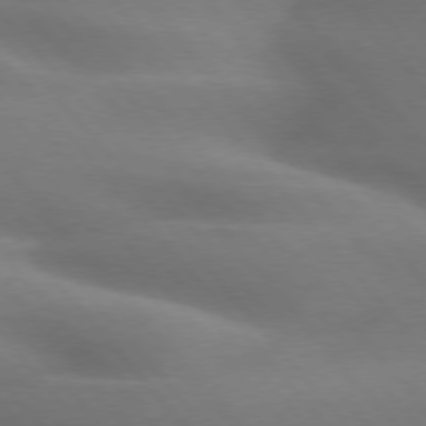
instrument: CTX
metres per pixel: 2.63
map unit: lApd
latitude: 75.8772
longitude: -60.9891
